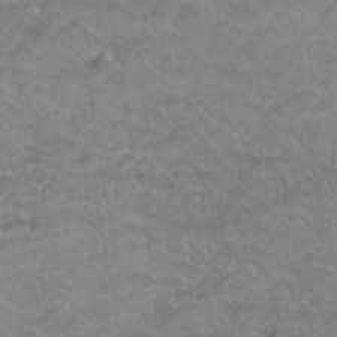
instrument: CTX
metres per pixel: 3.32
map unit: Hto
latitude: 38.9891
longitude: -42.8380
